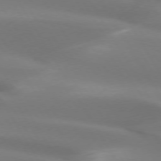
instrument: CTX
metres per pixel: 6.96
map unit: lApd
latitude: 73.4616
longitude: -49.9150
